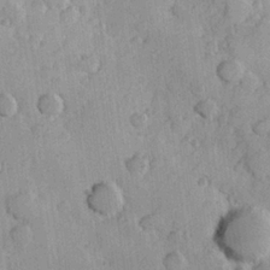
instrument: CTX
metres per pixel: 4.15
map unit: Hve
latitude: 23.7827
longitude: 148.0283
